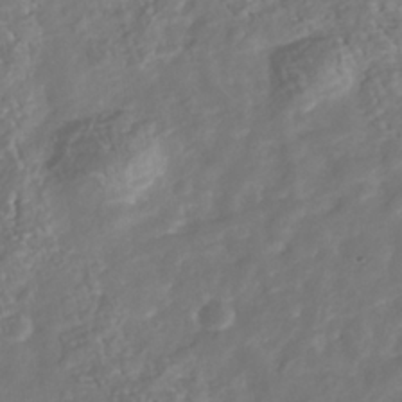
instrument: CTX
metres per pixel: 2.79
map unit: Nhu
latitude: -38.9920
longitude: -80.7813
